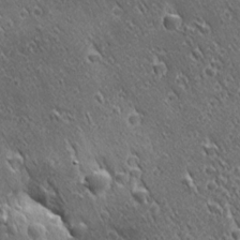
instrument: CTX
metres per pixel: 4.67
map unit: Ave
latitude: 21.4994
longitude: -137.4238
